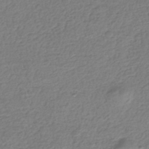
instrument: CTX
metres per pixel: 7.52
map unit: HNhu
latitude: -43.2753
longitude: 99.5399
